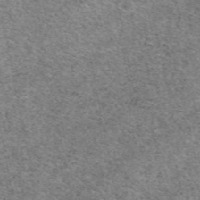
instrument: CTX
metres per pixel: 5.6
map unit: eAb
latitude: 49.6316
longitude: 114.4818
